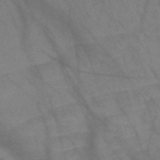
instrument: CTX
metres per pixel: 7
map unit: Nve
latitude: -58.7841
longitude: 64.5385
